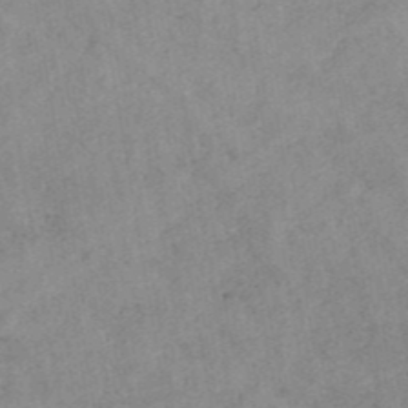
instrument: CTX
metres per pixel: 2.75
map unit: ANa
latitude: 43.1592
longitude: 26.7085
